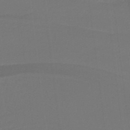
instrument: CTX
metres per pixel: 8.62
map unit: lHb
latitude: -38.1228
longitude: 58.4062
